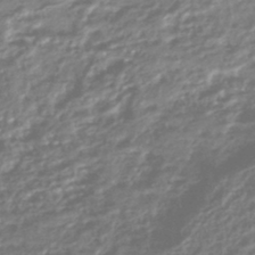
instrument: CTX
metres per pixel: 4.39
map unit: HNhu
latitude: -44.5952
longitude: 97.8611
